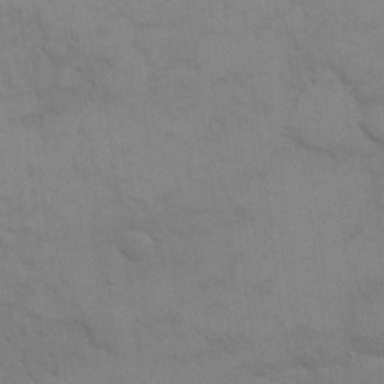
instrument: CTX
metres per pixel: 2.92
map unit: eHh
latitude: 17.8205
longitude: -66.4790
